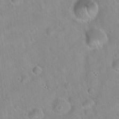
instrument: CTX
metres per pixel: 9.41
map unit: Hto
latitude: 20.9514
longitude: -53.4049
